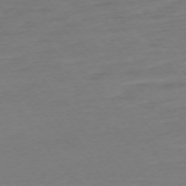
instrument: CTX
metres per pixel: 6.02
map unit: Ap
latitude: -75.0109
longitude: -80.2333
